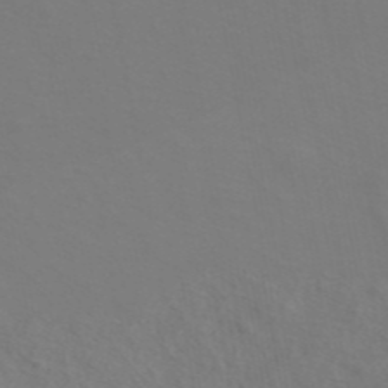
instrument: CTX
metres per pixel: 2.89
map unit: ANa
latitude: 44.2333
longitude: 27.4076
